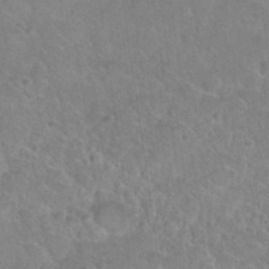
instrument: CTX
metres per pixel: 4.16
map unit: Nhu
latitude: 31.0270
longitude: -51.6505
